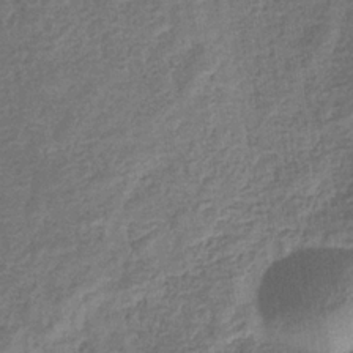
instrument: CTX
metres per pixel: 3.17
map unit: eHb
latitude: -32.7652
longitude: 74.3685
